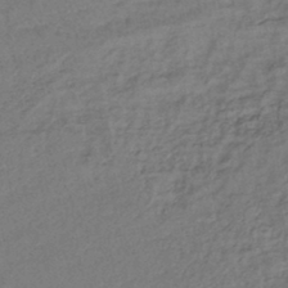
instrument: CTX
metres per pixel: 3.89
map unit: lHb
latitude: -42.7274
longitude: 78.3117
